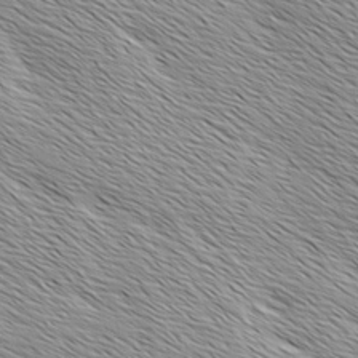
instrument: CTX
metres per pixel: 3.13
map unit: Ave
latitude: 1.8205
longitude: -114.5734
